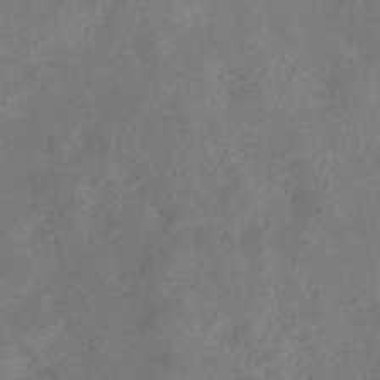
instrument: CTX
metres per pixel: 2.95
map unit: eHb
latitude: -38.6708
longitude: 77.0109
